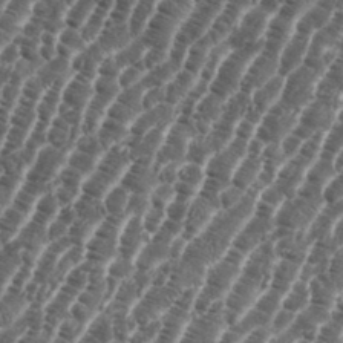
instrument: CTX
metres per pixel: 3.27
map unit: eHh
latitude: 36.5168
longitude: -136.6869
